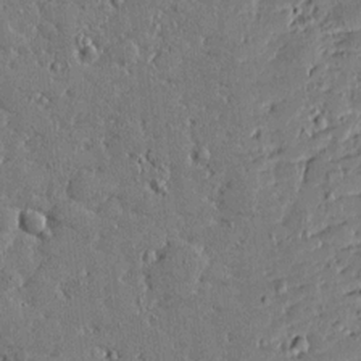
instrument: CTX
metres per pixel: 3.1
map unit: Htu
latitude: 0.5357
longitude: -178.7247
